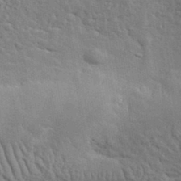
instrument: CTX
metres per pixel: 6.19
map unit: lHvf
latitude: 35.9339
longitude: -85.6694
